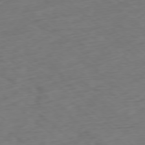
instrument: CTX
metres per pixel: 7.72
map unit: Ap
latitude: -78.1983
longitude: -78.7624
